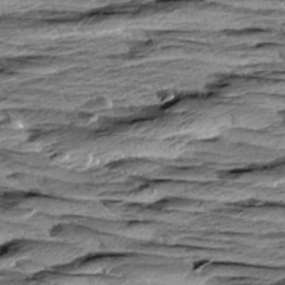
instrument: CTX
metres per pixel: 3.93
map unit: Aa
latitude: 8.5357
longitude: -137.8017
